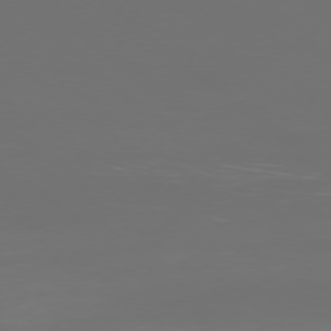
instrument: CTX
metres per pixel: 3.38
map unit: Ap
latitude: -77.5966
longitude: -80.6301
